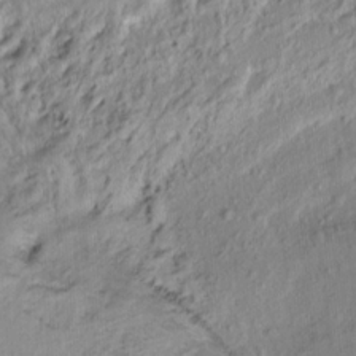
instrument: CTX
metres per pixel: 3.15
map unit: Ht
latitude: -14.8030
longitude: -42.0822
